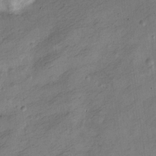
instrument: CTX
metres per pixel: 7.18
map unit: Nve
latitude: -25.1242
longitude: 106.5196
